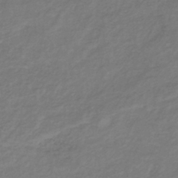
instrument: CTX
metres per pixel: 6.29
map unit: lHb
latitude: -38.7463
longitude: 72.0850
